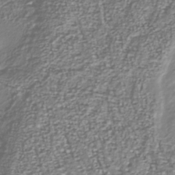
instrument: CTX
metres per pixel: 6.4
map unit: Nhu
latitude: -39.3888
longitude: -81.5560
